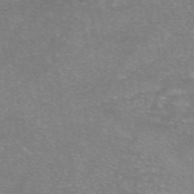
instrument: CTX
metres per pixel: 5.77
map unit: eAb
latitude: 47.0648
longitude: 102.1795
